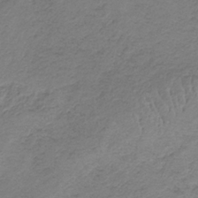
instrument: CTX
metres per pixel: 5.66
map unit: HNb
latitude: -34.5574
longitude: 56.4629
